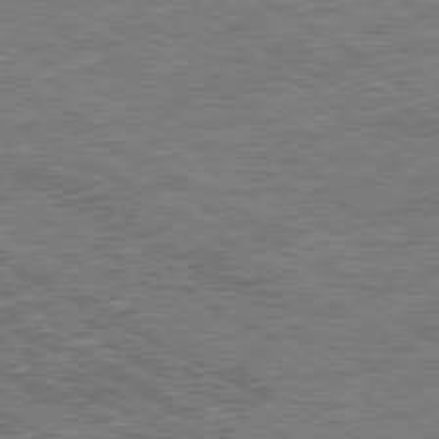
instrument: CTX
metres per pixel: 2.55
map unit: Ap
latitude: -80.2362
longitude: -78.3279
